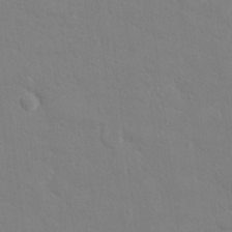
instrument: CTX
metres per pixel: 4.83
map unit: Ht
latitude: 11.7450
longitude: -33.4804
